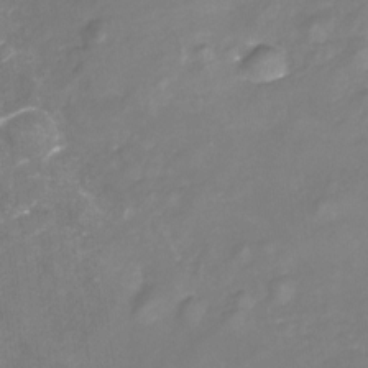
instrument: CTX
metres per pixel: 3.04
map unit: Nhu
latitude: -22.2173
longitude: -56.8191
